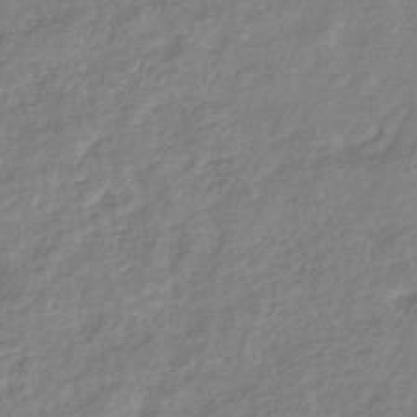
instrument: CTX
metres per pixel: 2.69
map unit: eHb
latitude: -41.0675
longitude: 81.6911
